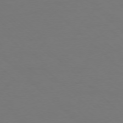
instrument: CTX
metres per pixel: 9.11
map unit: Ap
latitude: -76.2173
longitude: -79.4238
